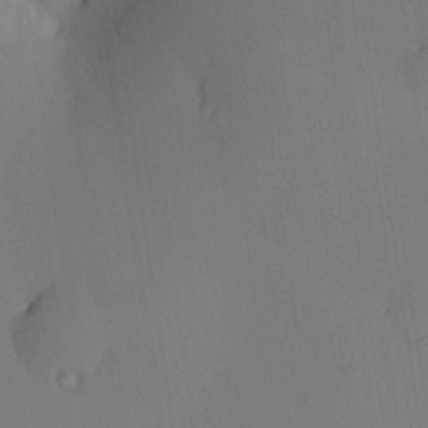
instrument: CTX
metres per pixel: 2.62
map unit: HNhu
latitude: 7.9717
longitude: 16.4062
